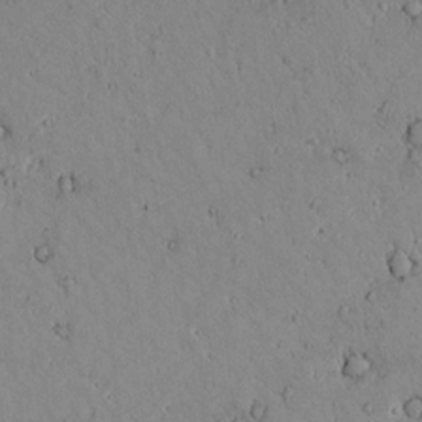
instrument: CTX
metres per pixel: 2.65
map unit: lAvf
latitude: 9.5371
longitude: 168.8408
